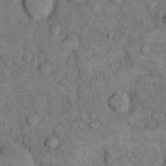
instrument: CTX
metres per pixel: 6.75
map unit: eHh
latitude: 12.0444
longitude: -64.5168
